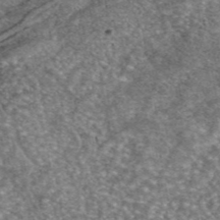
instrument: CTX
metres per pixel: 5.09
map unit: eAb
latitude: 46.0822
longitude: 103.6911
